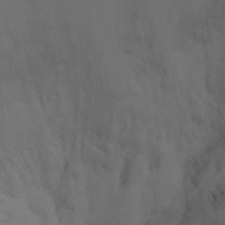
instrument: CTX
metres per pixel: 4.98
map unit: Ht
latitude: -11.7667
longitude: -35.0269
